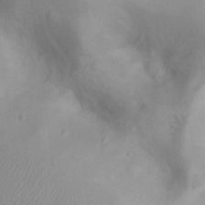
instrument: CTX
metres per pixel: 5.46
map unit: eHh
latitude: 26.1956
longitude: -65.1592
